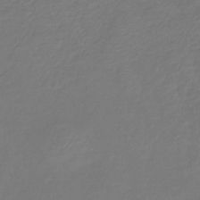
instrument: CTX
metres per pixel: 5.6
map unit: lHb
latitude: -42.5384
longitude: 81.1431
